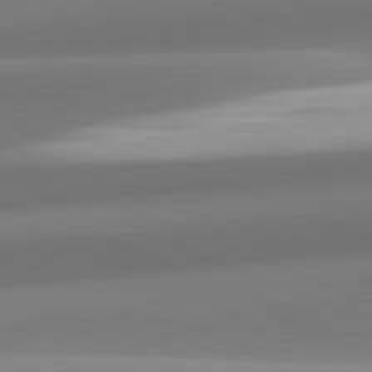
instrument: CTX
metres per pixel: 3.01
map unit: lApd
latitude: 82.0255
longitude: 142.1605
